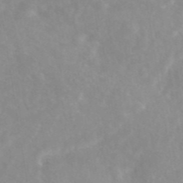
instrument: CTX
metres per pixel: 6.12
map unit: eAb
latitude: 45.2915
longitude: 126.7274
